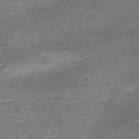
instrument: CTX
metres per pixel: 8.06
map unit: Nhe
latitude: -48.2362
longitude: -171.2159
